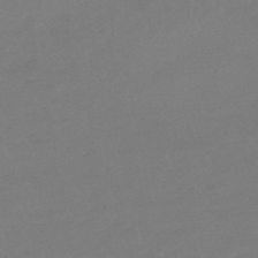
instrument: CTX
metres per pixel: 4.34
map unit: eHb
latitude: -48.6897
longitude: 85.8422
